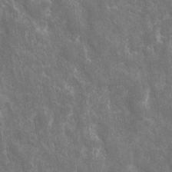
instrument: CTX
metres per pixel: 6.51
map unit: eHh
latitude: 7.5371
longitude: -69.9150
